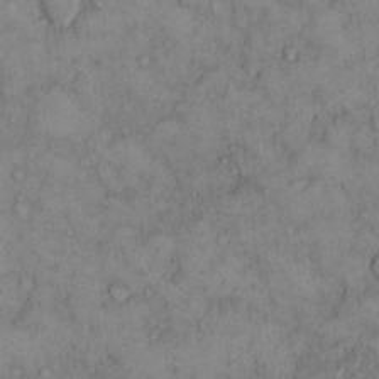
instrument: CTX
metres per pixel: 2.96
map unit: Hto
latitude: 9.4049
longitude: -59.9339
